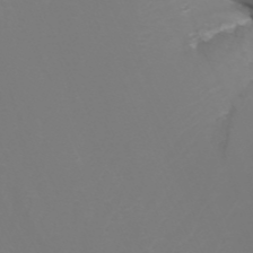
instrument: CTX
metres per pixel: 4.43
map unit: Nhu
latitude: -7.2754
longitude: -80.4412
